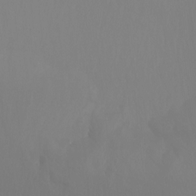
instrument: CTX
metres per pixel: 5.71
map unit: Nhu
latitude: -13.0487
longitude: -63.0648
